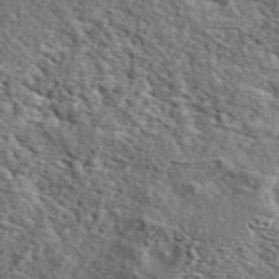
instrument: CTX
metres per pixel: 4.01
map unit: ANa
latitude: 43.8961
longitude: 45.4454
